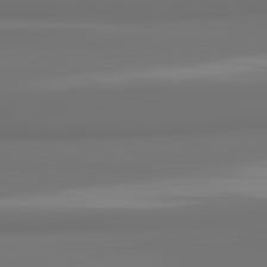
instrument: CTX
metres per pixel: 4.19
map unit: lApd
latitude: 82.0444
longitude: 175.4265
